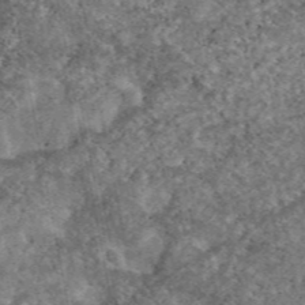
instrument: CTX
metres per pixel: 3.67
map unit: eAb
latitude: 47.6694
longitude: 118.5007
